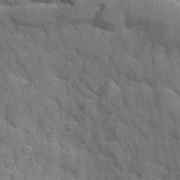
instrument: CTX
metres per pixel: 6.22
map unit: Hve
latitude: 31.3671
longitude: 151.3132
